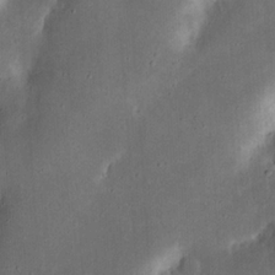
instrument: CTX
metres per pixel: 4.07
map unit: Nhu
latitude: 18.9891
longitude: -74.5168
